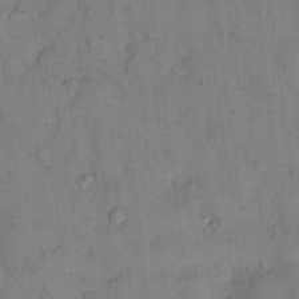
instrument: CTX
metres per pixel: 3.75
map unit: eHh
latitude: 13.0648
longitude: -62.7247
